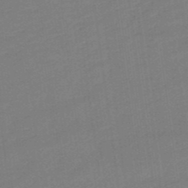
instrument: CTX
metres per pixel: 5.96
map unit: lHb
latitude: -49.7100
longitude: 81.2376
